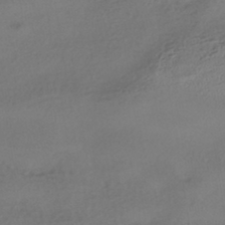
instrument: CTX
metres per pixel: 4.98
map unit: HNhu
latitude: -42.8030
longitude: 96.0283
